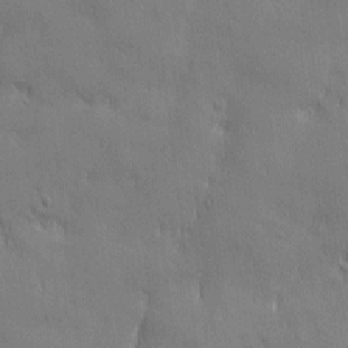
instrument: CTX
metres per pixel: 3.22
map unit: Nhu
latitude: 3.0647
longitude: -75.2159
